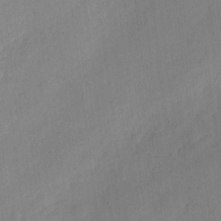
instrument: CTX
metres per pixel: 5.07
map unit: eHh
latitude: 4.1767
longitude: -72.2334
